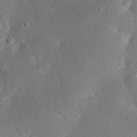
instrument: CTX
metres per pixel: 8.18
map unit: eHh
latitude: 23.4426
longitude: -67.4804
